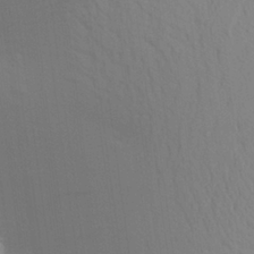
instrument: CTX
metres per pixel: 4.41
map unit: Aa
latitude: 24.2900
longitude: -145.4804
